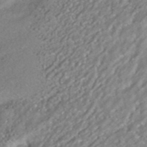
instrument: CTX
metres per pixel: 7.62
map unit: HNhu
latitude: -41.9556
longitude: 102.8030
